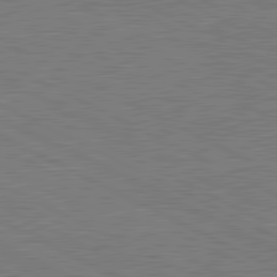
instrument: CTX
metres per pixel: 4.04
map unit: lApd
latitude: 81.4993
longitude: 151.0297
